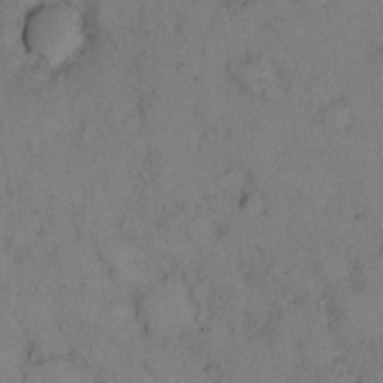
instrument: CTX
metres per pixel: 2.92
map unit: eHh
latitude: 15.1593
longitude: -63.4616
